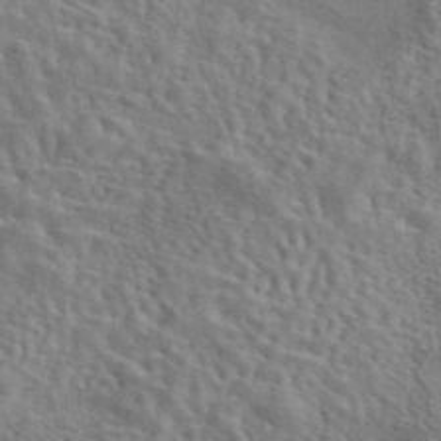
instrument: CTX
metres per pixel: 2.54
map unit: eAb
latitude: 43.3671
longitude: 113.3510
